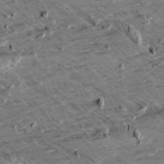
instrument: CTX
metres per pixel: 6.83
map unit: Aa
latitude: 9.7261
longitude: -139.9339
